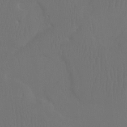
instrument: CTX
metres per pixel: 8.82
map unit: Htu
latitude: -7.4076
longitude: -32.4601
